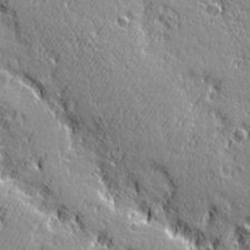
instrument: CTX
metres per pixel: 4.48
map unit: Ave
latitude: 21.1214
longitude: -135.7071
